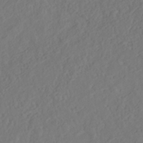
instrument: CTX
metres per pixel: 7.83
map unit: Nhe
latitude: -41.0864
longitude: -110.4790
